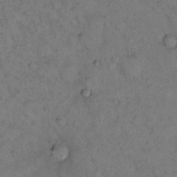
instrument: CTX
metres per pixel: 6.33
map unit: eHh
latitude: 15.8017
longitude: -63.4427
